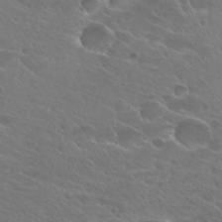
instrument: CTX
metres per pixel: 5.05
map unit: Hto
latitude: 24.9513
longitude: -38.1200
